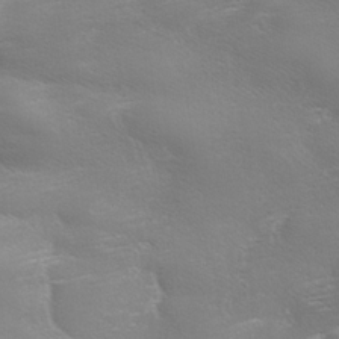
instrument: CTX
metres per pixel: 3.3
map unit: Ave
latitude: 10.9892
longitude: -106.2900
